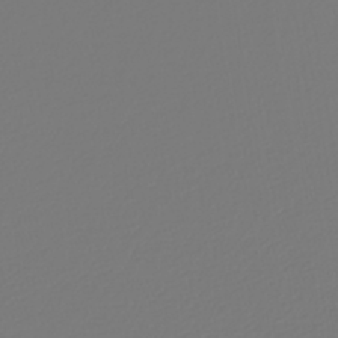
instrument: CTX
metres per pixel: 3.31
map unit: lHb
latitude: -42.5951
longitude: 60.6141
